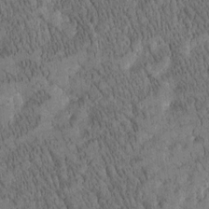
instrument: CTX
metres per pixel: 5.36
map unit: Htu
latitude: -4.0094
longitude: 175.0864
